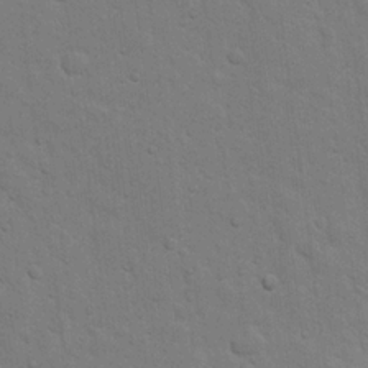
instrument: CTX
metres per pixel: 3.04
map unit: eHh
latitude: 19.9339
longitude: -62.3845
